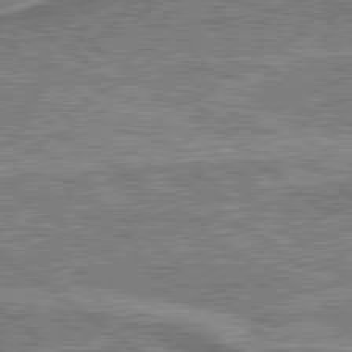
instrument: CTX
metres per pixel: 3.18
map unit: lApd
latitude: 79.7450
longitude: 174.5951
